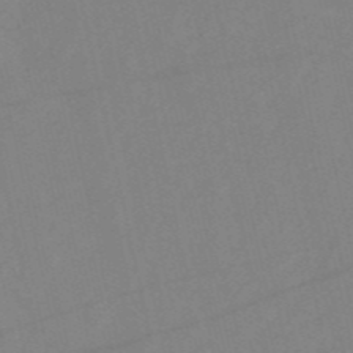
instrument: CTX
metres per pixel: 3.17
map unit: HNb
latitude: -53.9745
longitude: -42.2523
